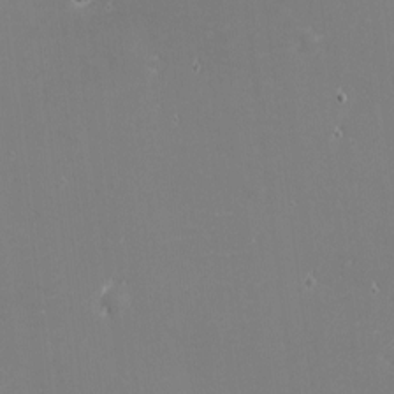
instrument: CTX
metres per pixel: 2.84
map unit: eHh
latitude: -2.1983
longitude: -80.8191
